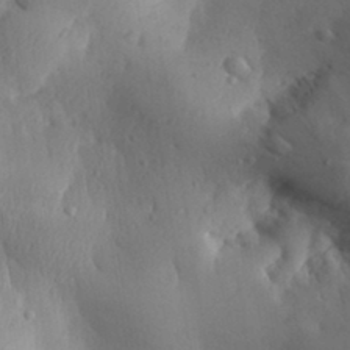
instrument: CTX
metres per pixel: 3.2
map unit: Aa
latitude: 30.3657
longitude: -143.8961
